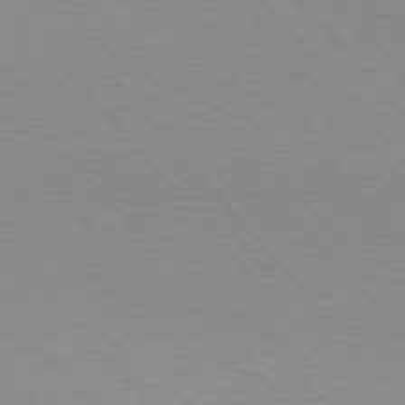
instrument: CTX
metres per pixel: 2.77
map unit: lApd
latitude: 76.1955
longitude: -86.1200
